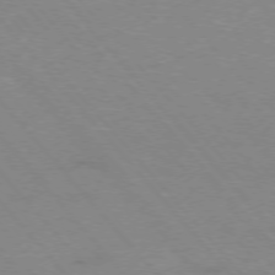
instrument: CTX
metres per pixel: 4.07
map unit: Ap
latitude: -76.6518
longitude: -62.0633
